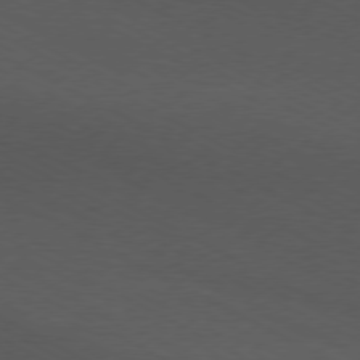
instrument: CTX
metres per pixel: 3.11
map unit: Ap
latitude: -77.5399
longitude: -75.4238
